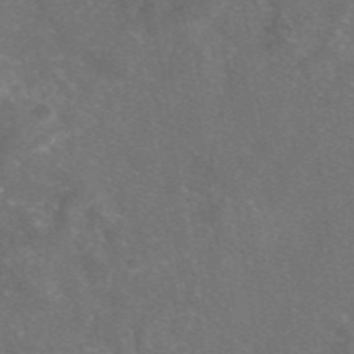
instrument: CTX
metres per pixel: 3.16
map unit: eAb
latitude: 47.1026
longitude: 111.4076
